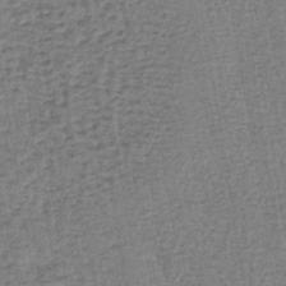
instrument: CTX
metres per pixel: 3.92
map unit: lHb
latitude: -40.3873
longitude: 62.7463
